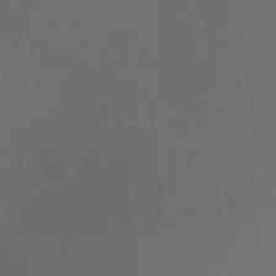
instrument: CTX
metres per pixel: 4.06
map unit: HNhu
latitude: -2.5195
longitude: -2.9136
